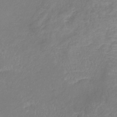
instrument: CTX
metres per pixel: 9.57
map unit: lHb
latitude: -37.0864
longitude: 74.3496
